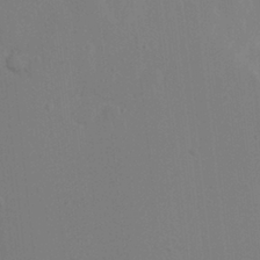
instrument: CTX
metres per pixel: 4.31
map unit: Nhu
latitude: 19.3103
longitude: -73.6505
